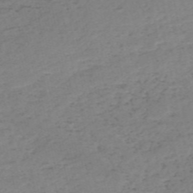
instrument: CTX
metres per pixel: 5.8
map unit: HNb
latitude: -54.8975
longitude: -43.9150
